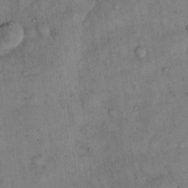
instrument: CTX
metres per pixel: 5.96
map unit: Hto
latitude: 12.1956
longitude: -58.8380
